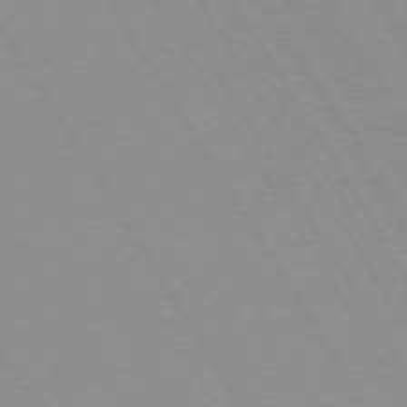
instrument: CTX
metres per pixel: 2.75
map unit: lApd
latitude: 72.5168
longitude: -56.3845
